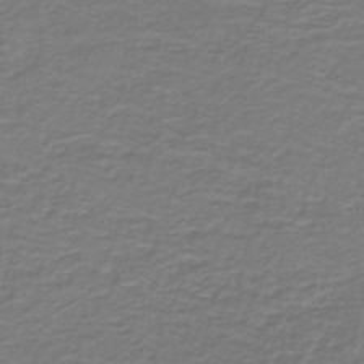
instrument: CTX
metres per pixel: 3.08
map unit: lHb
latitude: -42.5762
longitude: 56.7463
